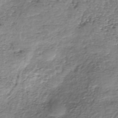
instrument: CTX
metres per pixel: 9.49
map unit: eHh
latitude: -40.0850
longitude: -29.2348
